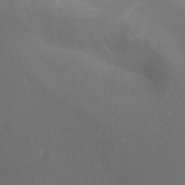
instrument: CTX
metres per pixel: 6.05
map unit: Ht
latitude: -16.0094
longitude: -44.1766
